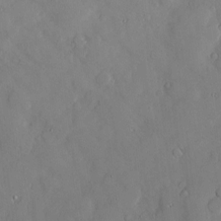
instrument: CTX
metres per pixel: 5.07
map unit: Hve
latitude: -9.0297
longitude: 176.0472
